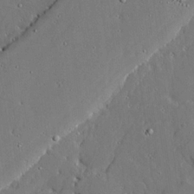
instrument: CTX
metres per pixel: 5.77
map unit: lAvf
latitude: 23.8583
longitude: -110.8002
